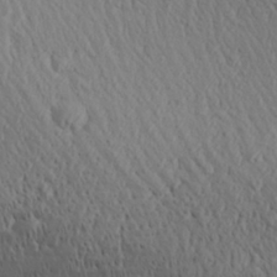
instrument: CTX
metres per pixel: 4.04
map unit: Aa
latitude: 29.0647
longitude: -139.8016
